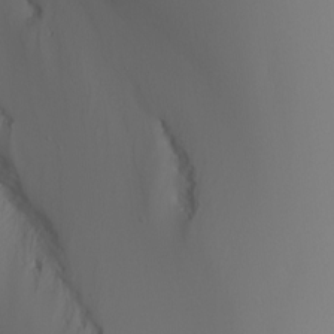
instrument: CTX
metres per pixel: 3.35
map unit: Nhu
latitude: -4.6329
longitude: -75.7261
